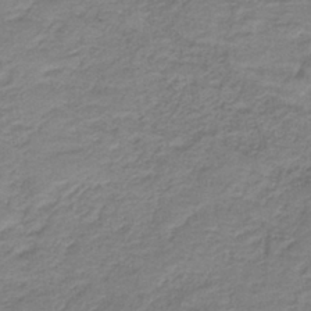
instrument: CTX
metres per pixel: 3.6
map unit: lHb
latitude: -40.4629
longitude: 53.4076
